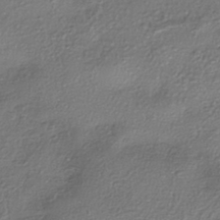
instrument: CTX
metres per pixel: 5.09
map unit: eHh
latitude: -41.8989
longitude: 118.0472
